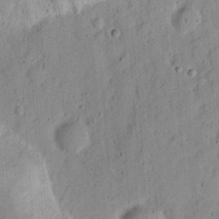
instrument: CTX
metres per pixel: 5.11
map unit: Ht
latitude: 12.4412
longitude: -74.2334
